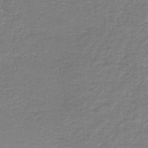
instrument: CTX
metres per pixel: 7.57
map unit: HNb
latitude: -44.8219
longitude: 52.8597
